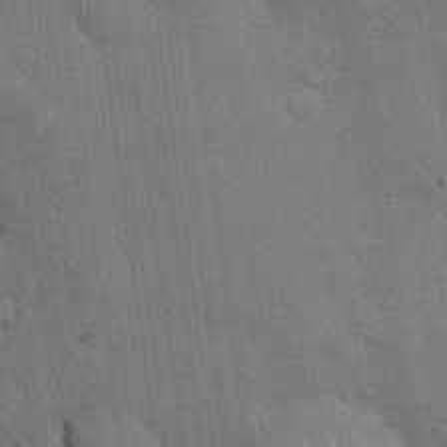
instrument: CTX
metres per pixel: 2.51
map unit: Nhu
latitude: 27.4049
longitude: -68.0444
